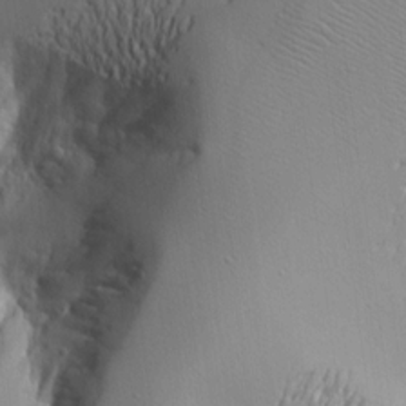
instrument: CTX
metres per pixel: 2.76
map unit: Aa
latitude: 14.6113
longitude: -140.8569
